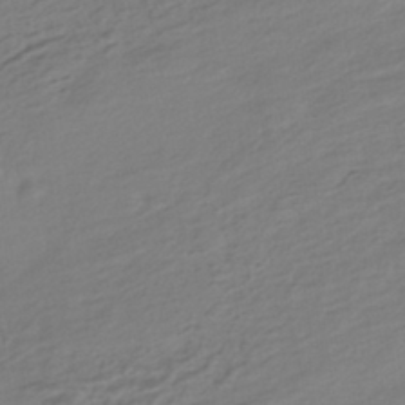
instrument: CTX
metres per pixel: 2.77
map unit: HNhu
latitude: -42.6518
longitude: 100.7085
